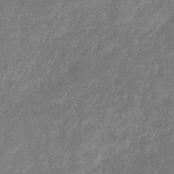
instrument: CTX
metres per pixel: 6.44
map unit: eHb
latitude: -31.8044
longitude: 74.5007
